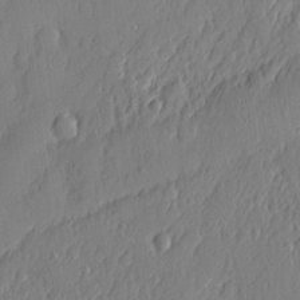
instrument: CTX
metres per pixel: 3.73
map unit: eHh
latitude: 5.3293
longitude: -76.1577
